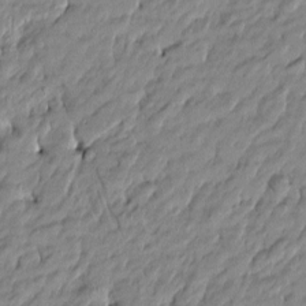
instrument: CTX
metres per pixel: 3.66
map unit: Htu
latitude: -5.1242
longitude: 177.1242
